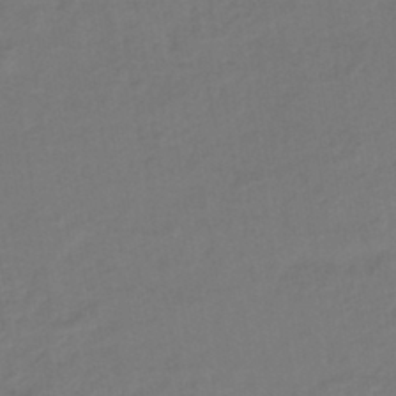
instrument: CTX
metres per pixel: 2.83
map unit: lHb
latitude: -42.3684
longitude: 74.7275
